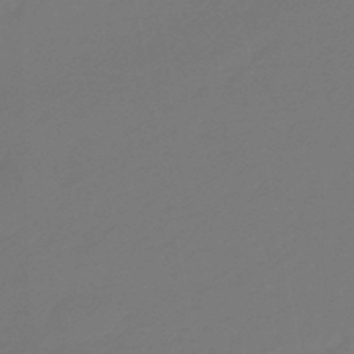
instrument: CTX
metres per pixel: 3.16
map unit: eHb
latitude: -47.6155
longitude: 88.6518
